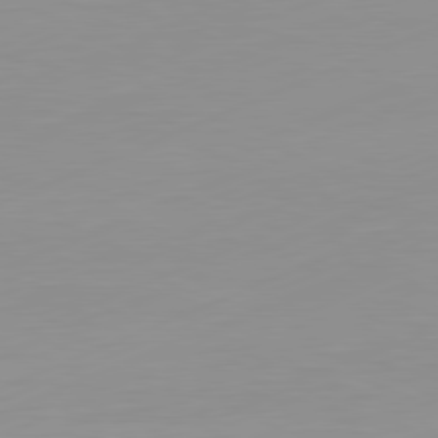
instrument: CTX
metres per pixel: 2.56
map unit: Ap
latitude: -81.8045
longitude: -86.0822
